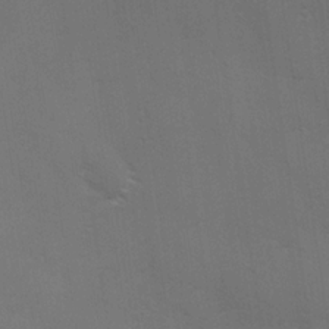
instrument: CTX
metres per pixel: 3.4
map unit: Ave
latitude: -0.4818
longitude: -112.4034
